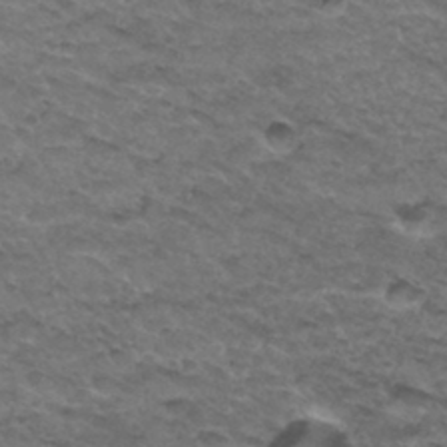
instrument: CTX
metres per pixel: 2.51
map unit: Hto
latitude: 32.9892
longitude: -48.3656
